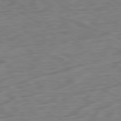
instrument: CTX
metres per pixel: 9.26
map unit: Ap
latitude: -80.8030
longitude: -69.3482
